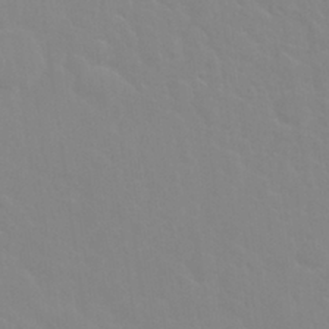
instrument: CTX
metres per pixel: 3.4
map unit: Nhu
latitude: 28.4979
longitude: -52.1956
